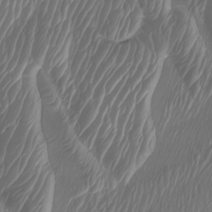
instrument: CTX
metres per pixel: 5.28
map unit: Nhu
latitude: -7.4076
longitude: -93.5371
